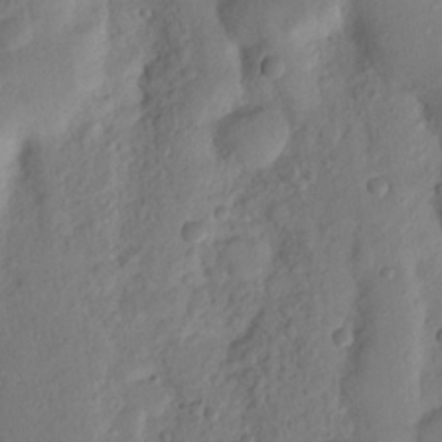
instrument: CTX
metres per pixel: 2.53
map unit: Nhu
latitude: 18.1955
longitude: -77.0080
